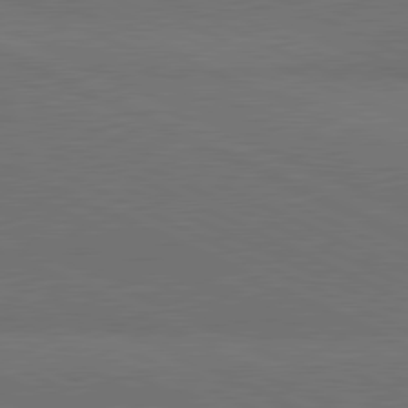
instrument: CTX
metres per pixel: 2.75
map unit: lApd
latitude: 81.2159
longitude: 148.3685
